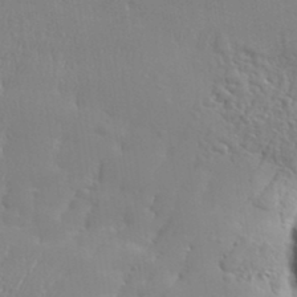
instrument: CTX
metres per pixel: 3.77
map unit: eHh
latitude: 34.1766
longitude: -133.1214
